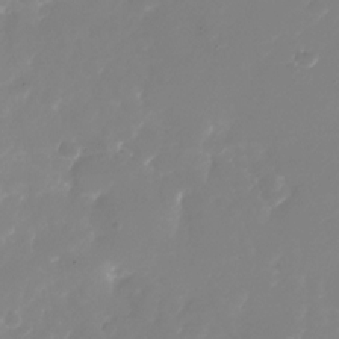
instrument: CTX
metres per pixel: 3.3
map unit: Nhu
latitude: -25.6911
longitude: -72.7058
